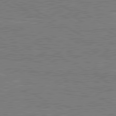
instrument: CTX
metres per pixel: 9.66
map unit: lApd
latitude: 80.8947
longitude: 169.3887
